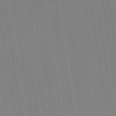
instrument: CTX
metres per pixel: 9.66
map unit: HNb
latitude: -33.7289
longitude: 54.5952
